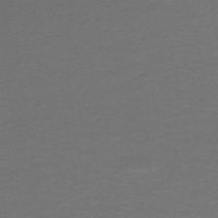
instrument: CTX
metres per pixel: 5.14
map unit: lHb
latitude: -45.7856
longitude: 71.7289
